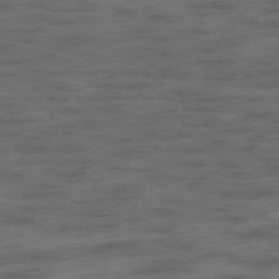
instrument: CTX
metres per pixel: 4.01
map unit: Hpe
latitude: -79.2942
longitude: -21.8773
